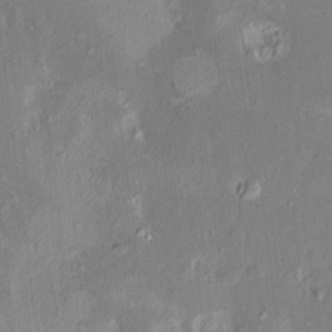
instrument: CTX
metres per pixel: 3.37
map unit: HNhu
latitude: 6.0255
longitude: 7.7099
